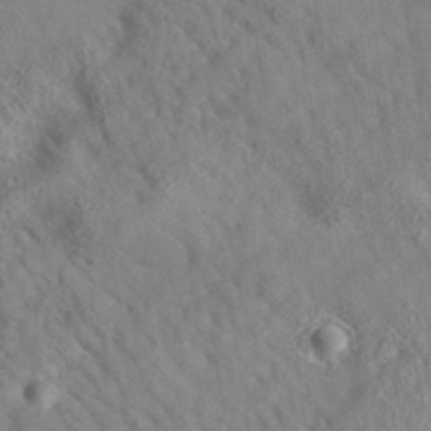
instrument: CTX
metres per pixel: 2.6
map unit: eAb
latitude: 35.8394
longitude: 109.6722
